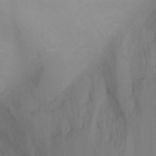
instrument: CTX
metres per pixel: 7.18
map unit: Ht
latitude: -4.9541
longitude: -28.1389
